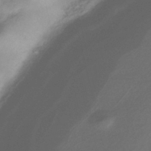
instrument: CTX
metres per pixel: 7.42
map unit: HNhu
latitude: -41.5399
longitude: 94.3495
